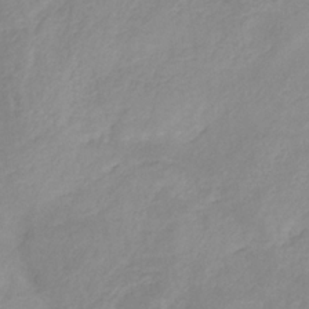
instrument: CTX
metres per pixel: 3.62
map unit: HNb
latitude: -31.8044
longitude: 61.8233
